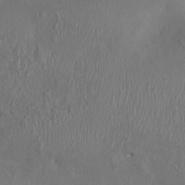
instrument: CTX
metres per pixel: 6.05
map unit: HNhu
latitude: 3.4993
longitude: -6.5168
